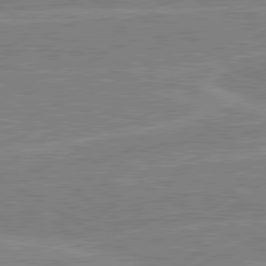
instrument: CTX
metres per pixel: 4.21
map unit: lApd
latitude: 80.6490
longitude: 123.0487
